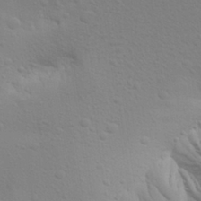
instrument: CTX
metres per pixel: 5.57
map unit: Aa
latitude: 27.8583
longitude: -144.2333
